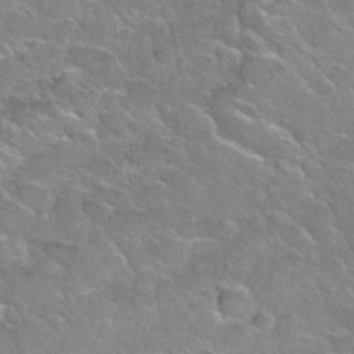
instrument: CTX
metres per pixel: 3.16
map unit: Nhu
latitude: 31.4049
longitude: -50.4412
